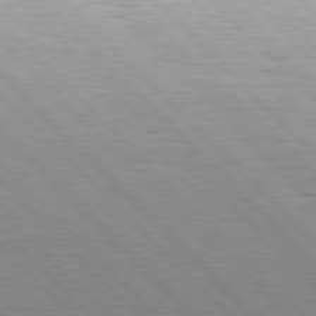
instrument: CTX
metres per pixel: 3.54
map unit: Hpe
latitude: 77.0647
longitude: -127.1403
